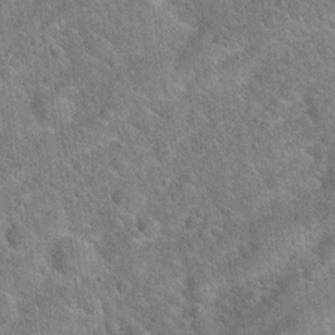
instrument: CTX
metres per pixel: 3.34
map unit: Hto
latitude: 20.5357
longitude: -51.7638
